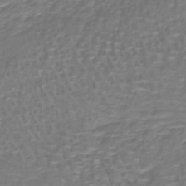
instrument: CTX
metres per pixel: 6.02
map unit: lHb
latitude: -40.6518
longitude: 58.3117
